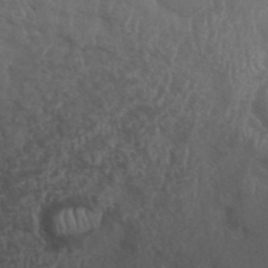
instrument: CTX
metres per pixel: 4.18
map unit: ANa
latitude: 42.0822
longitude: 54.6519
